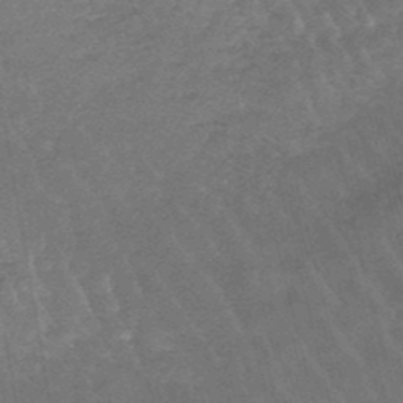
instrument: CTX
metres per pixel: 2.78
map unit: lHb
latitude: -47.6910
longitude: 76.3306
